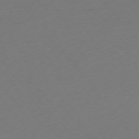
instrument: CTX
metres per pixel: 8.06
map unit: Ap
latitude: -74.9920
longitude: -72.0633
